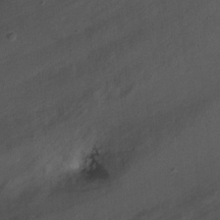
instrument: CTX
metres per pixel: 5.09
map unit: Ht
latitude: -2.2172
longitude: -32.7057
